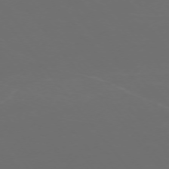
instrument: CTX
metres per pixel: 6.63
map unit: Ap
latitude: -75.0865
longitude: -77.1970
